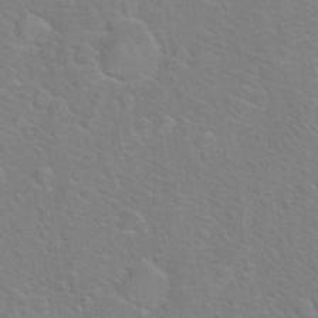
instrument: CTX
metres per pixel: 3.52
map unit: Hto
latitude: 19.2348
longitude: -44.1955
